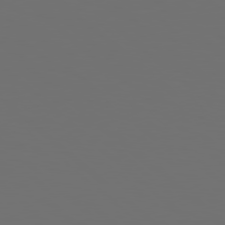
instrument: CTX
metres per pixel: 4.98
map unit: Hpe
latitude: 78.2712
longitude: -173.8394
